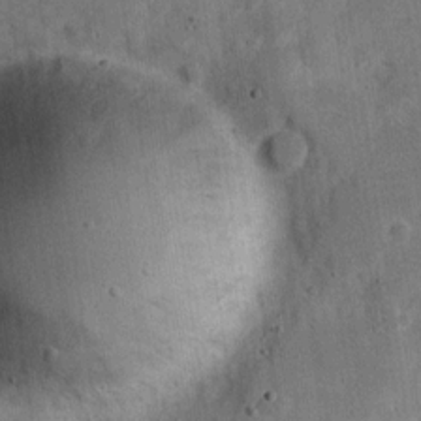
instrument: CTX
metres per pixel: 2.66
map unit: Nve
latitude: -24.7463
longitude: 105.4076
